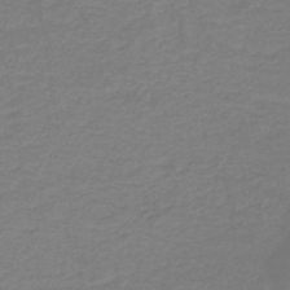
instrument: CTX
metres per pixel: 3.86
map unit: lHb
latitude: -41.4076
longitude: 52.5951
